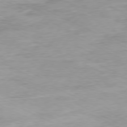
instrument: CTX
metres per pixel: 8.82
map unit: Ap
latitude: -80.4818
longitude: -75.2537
